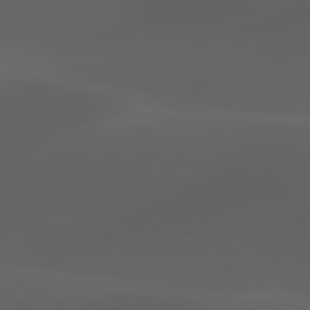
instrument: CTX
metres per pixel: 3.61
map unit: lApd
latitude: 80.2522
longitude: -88.6113
